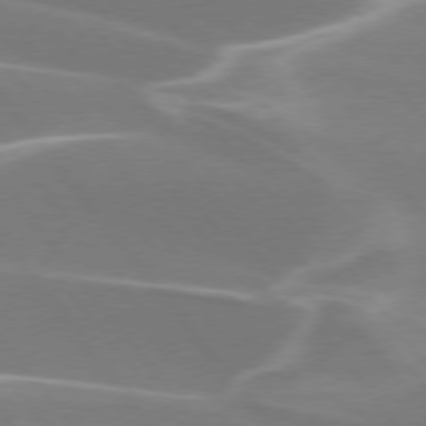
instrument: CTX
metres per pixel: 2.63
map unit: lApd
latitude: 75.5182
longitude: -62.5735
